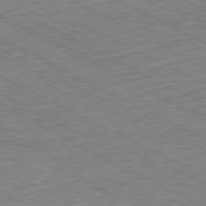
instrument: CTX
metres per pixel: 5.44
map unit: Hpe
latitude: -80.9353
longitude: 21.1431
